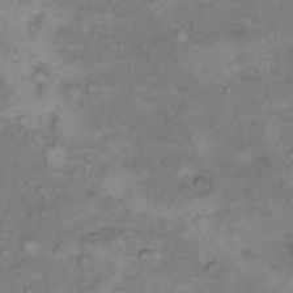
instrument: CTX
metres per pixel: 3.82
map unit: Hto
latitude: 8.1389
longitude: -60.2144
